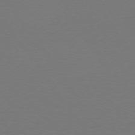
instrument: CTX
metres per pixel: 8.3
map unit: Hpe
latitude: 73.8206
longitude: -123.3860
